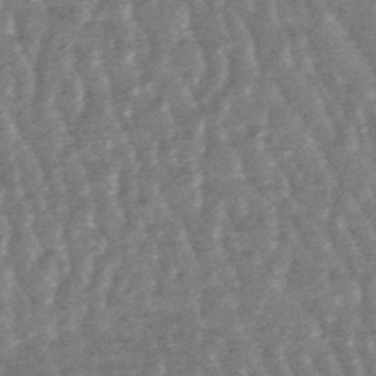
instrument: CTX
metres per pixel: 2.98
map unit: lHb
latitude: -48.0850
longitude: 79.8611
